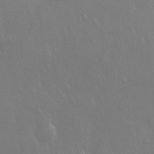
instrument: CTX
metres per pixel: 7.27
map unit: Hto
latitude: 18.3845
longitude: -56.6301
